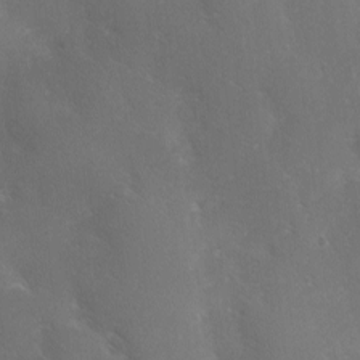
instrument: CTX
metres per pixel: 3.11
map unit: Ave
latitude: -0.4629
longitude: -112.3278
